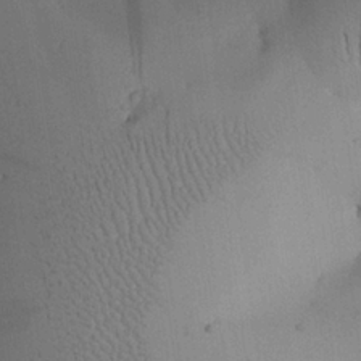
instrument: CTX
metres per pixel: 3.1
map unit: Aa
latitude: 24.8002
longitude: -128.3467
